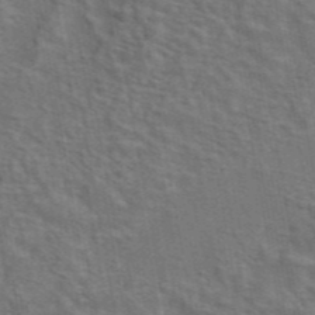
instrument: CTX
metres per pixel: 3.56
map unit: eAb
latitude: 43.7450
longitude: 107.5777
